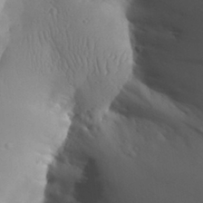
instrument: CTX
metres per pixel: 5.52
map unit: Aa
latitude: 30.4601
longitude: -143.2348
